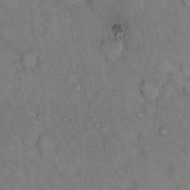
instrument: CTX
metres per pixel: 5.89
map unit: Hto
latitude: 11.5938
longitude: -61.0647
